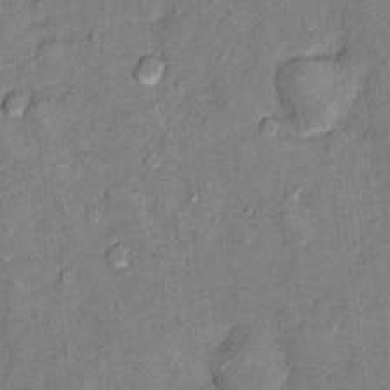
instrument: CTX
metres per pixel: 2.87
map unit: Ht
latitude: 10.9514
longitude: -33.5371
